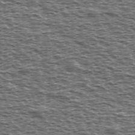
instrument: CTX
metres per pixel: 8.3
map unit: Ave
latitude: 38.7813
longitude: -112.6868
